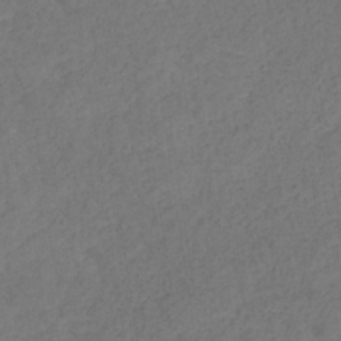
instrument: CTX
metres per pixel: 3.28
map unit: eHb
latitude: -32.6330
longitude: 72.5385
